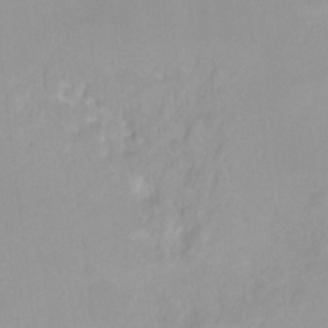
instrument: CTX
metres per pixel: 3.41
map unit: Hto
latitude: -8.3873
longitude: -42.5168
